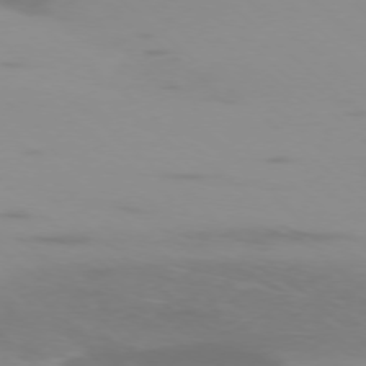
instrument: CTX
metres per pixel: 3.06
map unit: Ap
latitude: -77.4454
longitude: -67.6882
